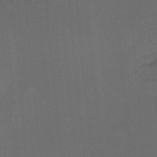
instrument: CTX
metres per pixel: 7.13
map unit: HNhu
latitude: 12.3467
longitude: 10.8975
